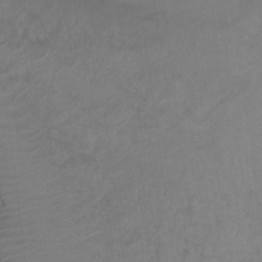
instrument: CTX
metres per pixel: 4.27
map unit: Ht
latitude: 0.1011
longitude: -32.5924
